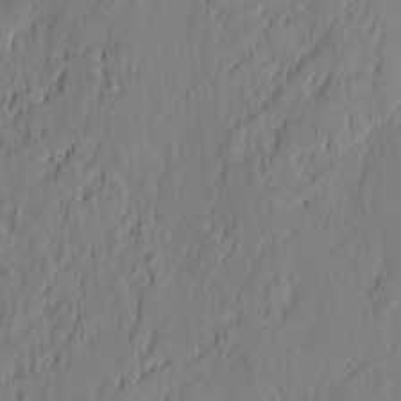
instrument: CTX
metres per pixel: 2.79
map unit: eHh
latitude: 5.6694
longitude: -76.3089
